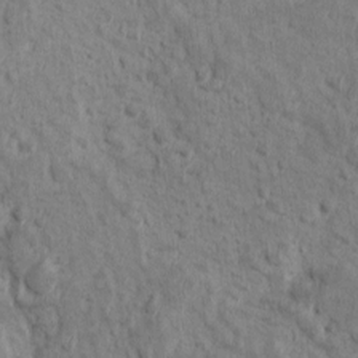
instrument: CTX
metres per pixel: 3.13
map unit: Ave
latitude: 10.7246
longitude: -104.2334
